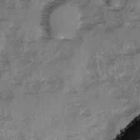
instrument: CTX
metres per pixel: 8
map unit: Ave
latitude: 0.8002
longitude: -110.3845
